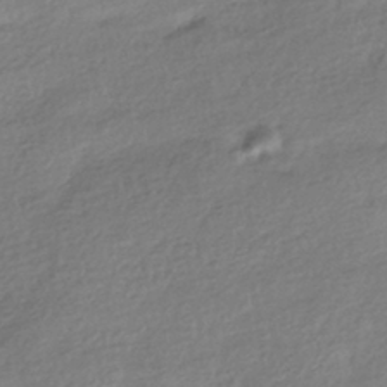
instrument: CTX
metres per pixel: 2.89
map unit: HNhu
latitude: -41.2187
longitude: 96.3495
